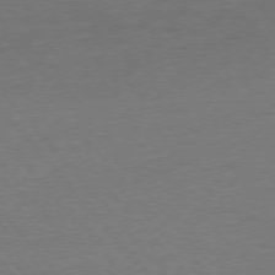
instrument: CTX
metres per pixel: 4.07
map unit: Ap
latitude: -76.7841
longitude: -95.8773
